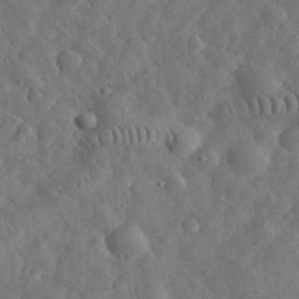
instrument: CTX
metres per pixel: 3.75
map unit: eHh
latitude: 32.4979
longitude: -74.6679
